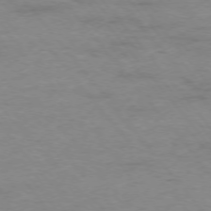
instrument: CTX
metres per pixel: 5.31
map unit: Ap
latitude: -76.3306
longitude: -84.6680
